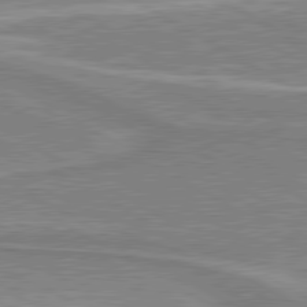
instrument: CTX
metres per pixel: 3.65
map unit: lApd
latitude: 80.4412
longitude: 142.6707
